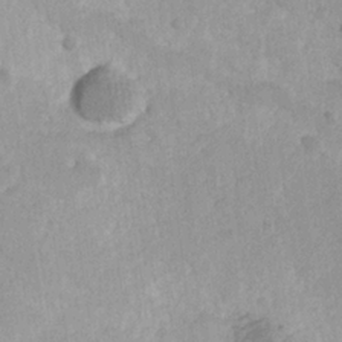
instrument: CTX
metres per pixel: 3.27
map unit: Hve
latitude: 24.7624
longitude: 145.0864
